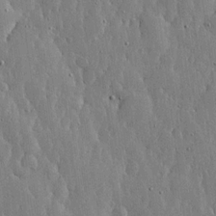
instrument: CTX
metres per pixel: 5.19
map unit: lHvf
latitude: 18.1766
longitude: -115.7071
